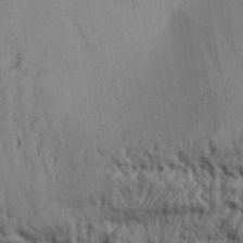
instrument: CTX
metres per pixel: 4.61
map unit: Aa
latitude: 32.4412
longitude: -135.5371
